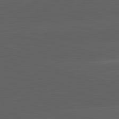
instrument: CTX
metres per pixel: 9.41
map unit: lApd
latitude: 83.7071
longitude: -132.3467
